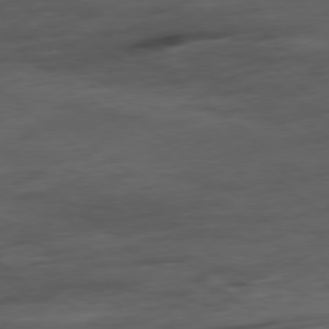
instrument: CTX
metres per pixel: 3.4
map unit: Hpe
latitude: -79.0486
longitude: -18.6490
